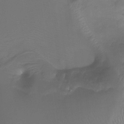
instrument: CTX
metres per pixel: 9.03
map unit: Ht
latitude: -13.1053
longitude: -45.5371
